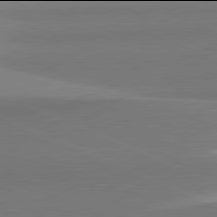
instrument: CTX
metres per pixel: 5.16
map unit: lApd
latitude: 81.9906
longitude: 153.2376
